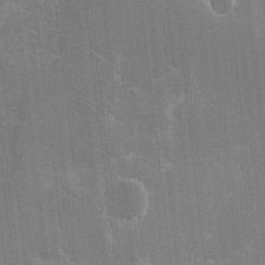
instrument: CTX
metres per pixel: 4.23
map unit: Aa
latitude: 10.5546
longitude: -125.7260
